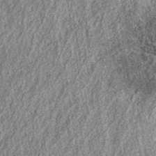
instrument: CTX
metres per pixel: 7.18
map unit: eAb
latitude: 38.4790
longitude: 109.0675
